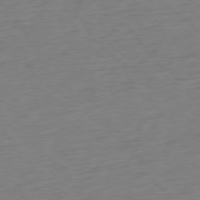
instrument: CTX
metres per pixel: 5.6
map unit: Ap
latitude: -77.7289
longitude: -76.9891
